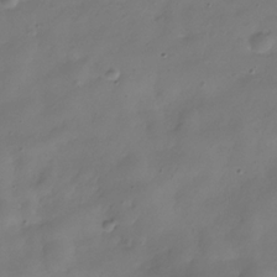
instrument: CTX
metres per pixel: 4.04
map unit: Hve
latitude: -31.6533
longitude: 94.8974
